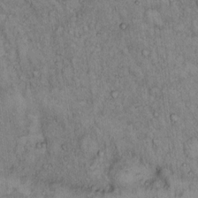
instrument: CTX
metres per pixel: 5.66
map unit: Hto
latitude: 13.6316
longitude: -57.3859
